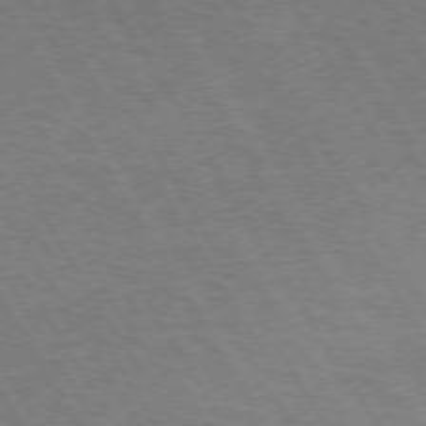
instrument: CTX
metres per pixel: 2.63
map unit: Hpe
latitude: 73.1970
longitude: -123.4804
